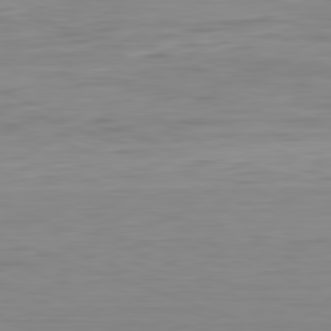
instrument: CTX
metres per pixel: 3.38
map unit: Hpe
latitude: -82.4440
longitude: 7.8800
